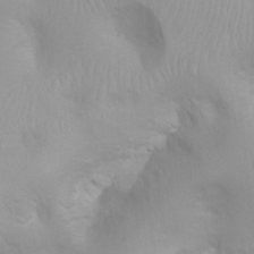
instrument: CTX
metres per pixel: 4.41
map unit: Ht
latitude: 3.0647
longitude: -22.4790
